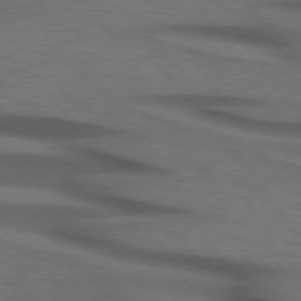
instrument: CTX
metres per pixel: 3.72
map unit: lApd
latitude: 74.4412
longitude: -74.8380
